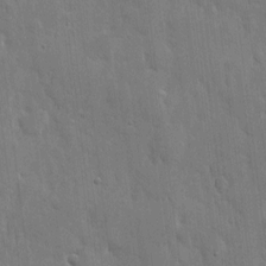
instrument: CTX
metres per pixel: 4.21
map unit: eHh
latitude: 6.0822
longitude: -70.7624
